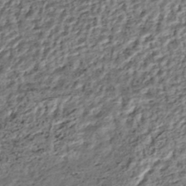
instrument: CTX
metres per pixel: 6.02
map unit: ANa
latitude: -45.1242
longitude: 106.3496
